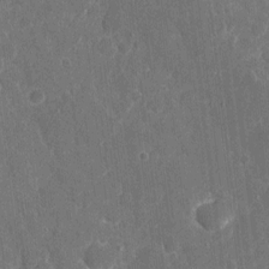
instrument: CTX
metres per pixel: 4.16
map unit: eHh
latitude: 7.9528
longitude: -68.1389
